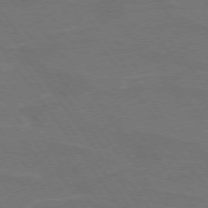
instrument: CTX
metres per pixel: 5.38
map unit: lApd
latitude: 74.7435
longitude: -57.1214
